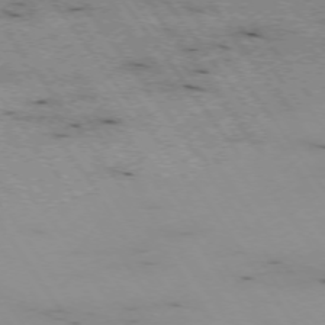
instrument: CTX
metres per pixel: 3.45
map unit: Hpe
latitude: -74.2740
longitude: 2.3684
